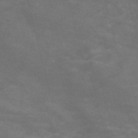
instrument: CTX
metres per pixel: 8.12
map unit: Nve
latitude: -59.0675
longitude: 58.6140
